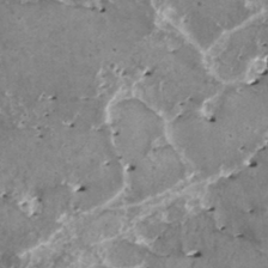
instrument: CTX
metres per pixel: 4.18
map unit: HNhu
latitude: 1.5182
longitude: 6.1228
